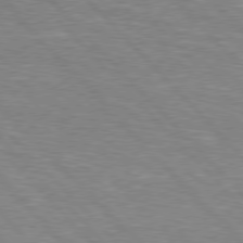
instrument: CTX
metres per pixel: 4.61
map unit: Hpe
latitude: 76.8002
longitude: -151.0080
